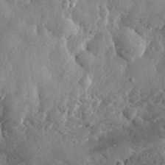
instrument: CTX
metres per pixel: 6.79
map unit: eHh
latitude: 30.7058
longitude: -79.9339
